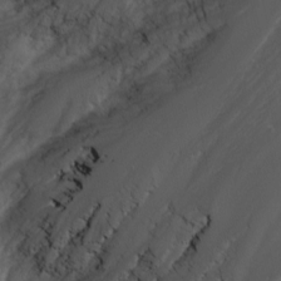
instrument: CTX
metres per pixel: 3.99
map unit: Nhu
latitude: -7.7288
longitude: -90.8380
